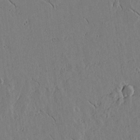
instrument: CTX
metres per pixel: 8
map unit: lAvf
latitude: 15.8584
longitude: -125.5938
